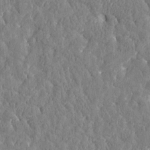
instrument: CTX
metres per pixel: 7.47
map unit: Htu
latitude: -3.6721
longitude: 175.8989
